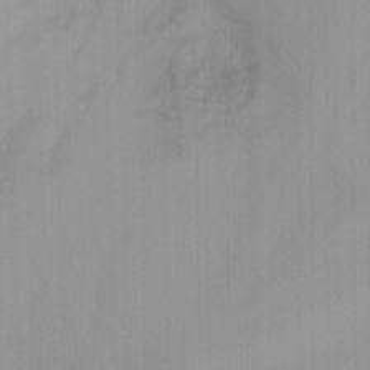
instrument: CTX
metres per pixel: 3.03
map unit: Nhu
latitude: -3.9178
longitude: -70.8002
